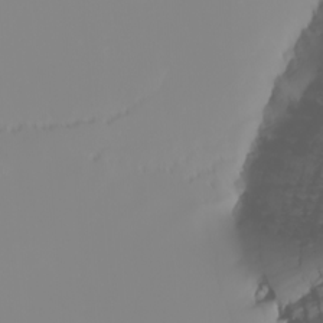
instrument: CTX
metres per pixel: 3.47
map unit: Nhu
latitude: -6.2550
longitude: -84.8947
